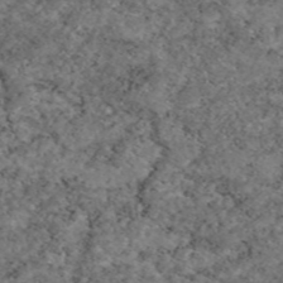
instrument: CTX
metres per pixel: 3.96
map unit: eAb
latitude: 47.2348
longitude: 113.7289
